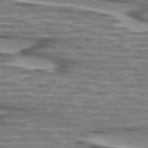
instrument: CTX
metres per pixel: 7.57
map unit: lApd
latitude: 74.0822
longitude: -57.1214
